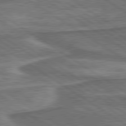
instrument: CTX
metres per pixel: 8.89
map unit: lApd
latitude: 79.9717
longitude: 173.1053
